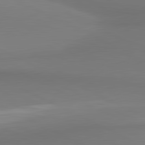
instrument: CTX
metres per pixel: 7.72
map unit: lApd
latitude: 81.3671
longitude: 172.9919
